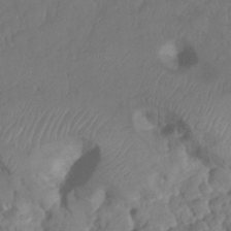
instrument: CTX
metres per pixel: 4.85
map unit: HNhu
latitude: -24.1228
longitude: 49.9745
